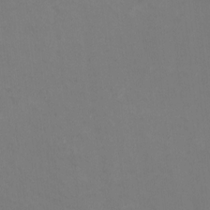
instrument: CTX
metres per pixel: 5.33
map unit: HNhu
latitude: -1.2943
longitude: -4.6679
